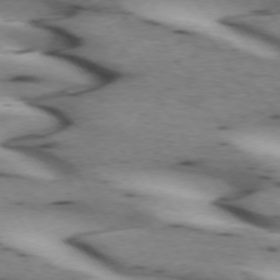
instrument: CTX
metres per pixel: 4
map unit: lApd
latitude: 72.8191
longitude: -53.5371
